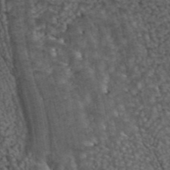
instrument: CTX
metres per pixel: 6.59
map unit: ANa
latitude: 44.6680
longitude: 38.8030
